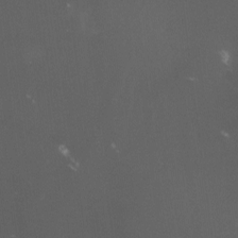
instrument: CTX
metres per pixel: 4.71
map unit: lHvf
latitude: -13.4643
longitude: -101.3860
